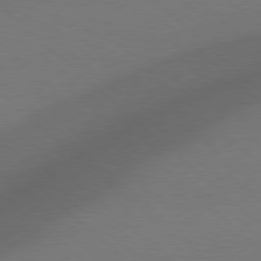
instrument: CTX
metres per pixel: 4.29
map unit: Hpe
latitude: 78.0255
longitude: -150.4601
